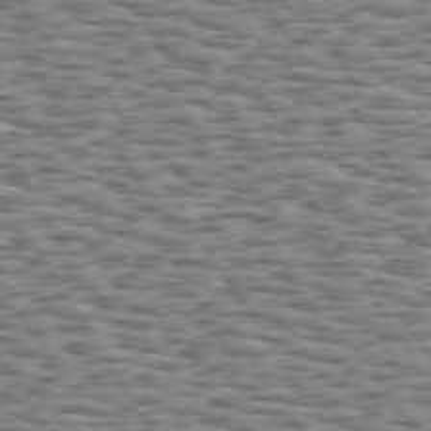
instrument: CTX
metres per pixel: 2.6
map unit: Hpe
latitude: 73.2726
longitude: -131.8206
